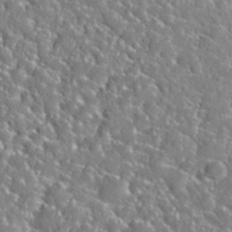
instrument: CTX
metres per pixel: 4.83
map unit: Nhu
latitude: 29.1214
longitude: -52.0444
